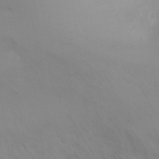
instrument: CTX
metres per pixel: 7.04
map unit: Ht
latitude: -5.5210
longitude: -24.7813
